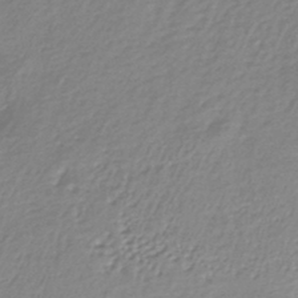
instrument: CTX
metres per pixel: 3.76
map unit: lHb
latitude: -44.8597
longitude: 76.2550
